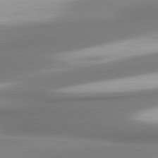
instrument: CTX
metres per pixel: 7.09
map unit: lApd
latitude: 80.5735
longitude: 177.5966
